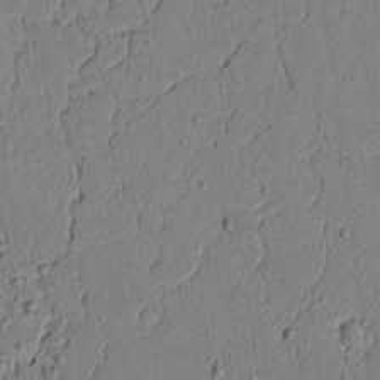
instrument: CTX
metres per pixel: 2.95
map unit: lAvf
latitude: 5.5560
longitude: 167.0486
